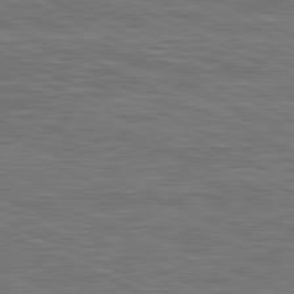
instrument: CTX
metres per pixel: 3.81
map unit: lApd
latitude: 81.3671
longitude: -167.8583
